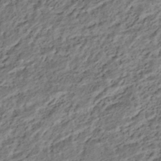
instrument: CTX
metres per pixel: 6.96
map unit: HNhu
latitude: -42.9919
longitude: 105.7288
